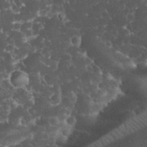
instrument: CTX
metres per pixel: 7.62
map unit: eHh
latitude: 33.5182
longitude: -64.0822
